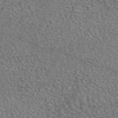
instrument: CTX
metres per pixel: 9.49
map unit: eAb
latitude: 45.3292
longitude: 113.9745
